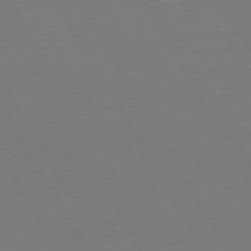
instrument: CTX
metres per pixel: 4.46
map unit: Hpe
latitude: 72.8569
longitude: -127.6883
